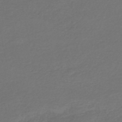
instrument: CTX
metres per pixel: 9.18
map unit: HNhu
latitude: -47.9367
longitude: 96.8975
